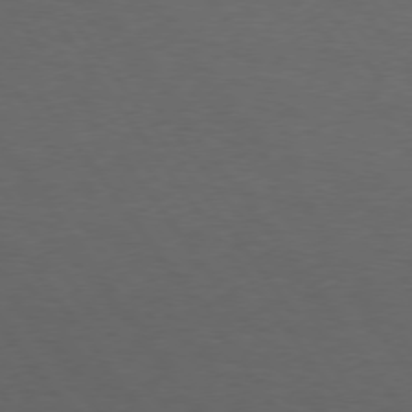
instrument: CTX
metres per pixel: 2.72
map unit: Hpe
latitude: 74.8002
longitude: -130.7247
